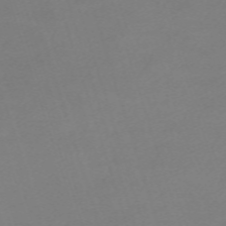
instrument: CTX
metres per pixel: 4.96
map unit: eHh
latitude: -62.6140
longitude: 53.1809
